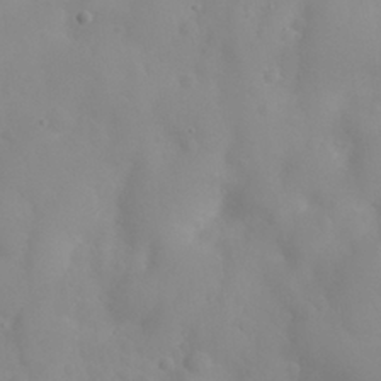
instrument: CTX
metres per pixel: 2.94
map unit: Nhu
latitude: 26.4790
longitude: -55.2537
